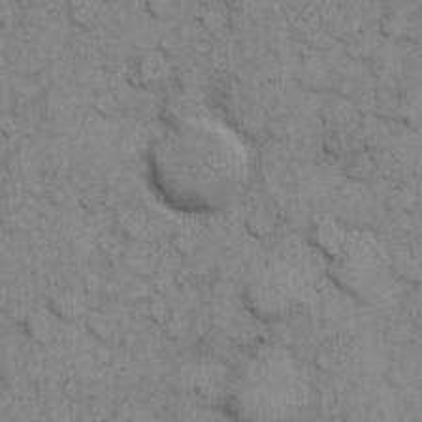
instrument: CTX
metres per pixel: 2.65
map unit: eHh
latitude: 6.9136
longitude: -65.1781
